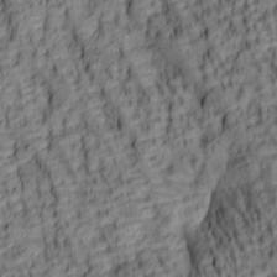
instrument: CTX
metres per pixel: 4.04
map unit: lAa
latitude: 5.9150
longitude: -116.1767
